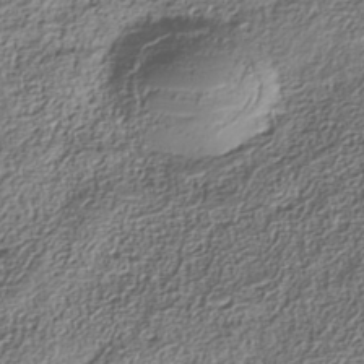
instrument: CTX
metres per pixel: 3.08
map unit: Nhe
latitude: -38.3684
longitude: -147.1592
